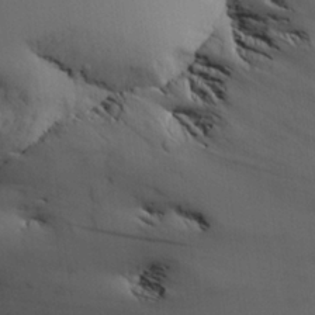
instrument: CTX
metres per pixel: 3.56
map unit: Aa
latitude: 26.4034
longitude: -132.1389
